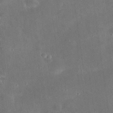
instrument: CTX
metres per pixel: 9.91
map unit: eHh
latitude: 25.1025
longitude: -68.2145
